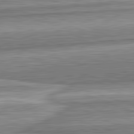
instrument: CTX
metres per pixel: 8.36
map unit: lApd
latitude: 82.7057
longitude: 167.6911
